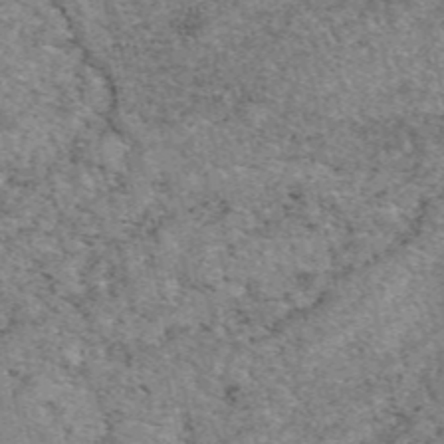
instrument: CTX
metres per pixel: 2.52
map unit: eAb
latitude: 48.3089
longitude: 116.3306
